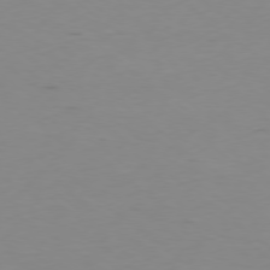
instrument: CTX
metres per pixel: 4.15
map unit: Ap
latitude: -78.6329
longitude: -63.1781
